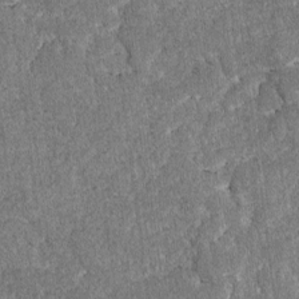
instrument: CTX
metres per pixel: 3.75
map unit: lAvf
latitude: -8.3117
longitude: -111.7261
